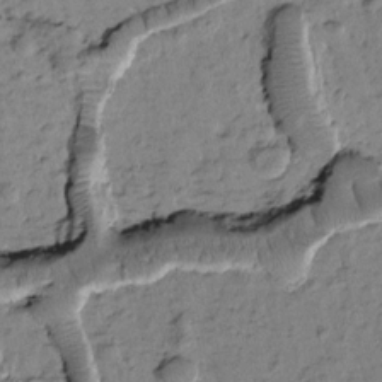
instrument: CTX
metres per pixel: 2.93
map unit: Htu
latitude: -1.7100
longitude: 172.9919
